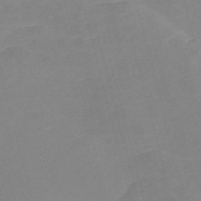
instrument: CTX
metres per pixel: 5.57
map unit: Nve
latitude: -57.7666
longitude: 58.2172
